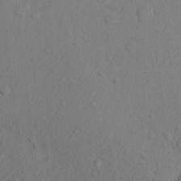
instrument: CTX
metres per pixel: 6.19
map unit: Nhu
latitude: 10.5357
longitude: -27.3860
